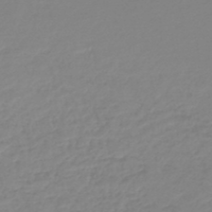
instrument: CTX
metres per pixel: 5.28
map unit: lHb
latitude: -46.4818
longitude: 65.4644
